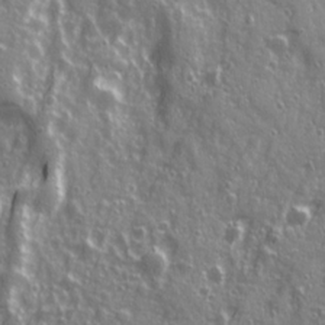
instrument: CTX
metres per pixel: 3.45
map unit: Ave
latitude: 21.4805
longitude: -132.9703
